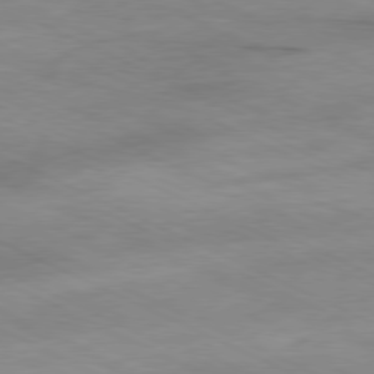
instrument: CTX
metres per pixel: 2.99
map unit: Ap
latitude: -80.3684
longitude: -67.1970
